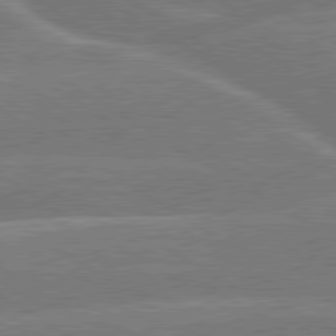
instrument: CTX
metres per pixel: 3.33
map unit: lApd
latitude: 79.8017
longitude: -131.3104
